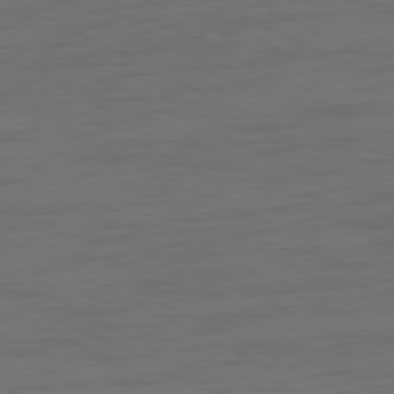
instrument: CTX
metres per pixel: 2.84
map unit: Ap
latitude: -77.4265
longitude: -74.5924
